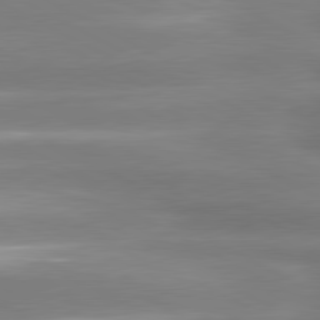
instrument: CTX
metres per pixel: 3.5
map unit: lApd
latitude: 80.9703
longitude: -135.6127
